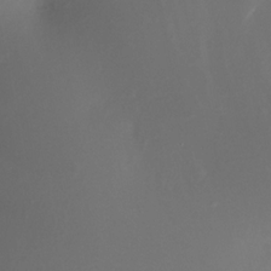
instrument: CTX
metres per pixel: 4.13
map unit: Nhe
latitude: -32.0094
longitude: -116.1389
